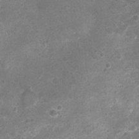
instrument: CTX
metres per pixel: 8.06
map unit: Nhu
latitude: 1.4426
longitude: -15.3860
